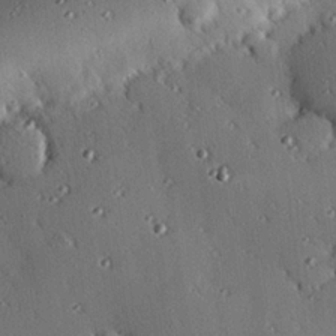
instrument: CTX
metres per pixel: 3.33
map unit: eHh
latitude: 22.8380
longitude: -90.6113
